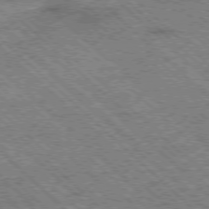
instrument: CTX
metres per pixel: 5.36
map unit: Ap
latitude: -78.2172
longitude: -49.8772
